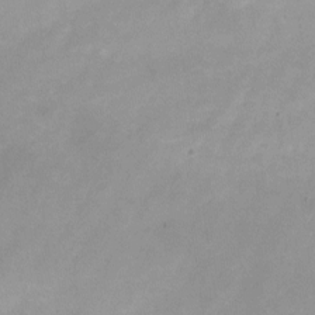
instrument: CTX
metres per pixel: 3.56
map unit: Nhu
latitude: -24.1606
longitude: -70.3467
